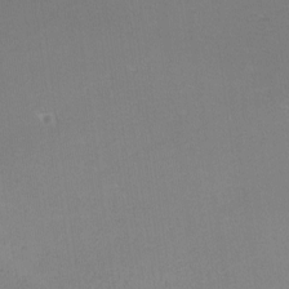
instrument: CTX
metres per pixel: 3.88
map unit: Ave
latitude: -6.4818
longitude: -123.4804
